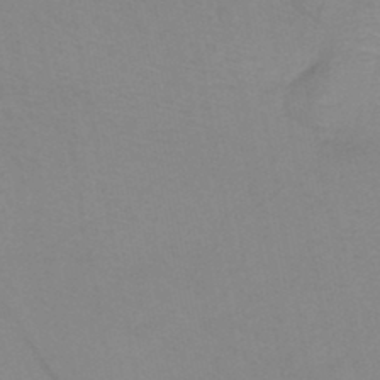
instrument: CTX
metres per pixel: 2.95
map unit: HNb
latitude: -45.7100
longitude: -42.6302
